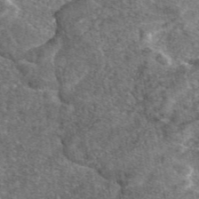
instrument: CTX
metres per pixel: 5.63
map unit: eAb
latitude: 46.8380
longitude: 107.1242
